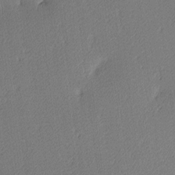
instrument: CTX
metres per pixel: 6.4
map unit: lAa
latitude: 3.4426
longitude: -116.2145
